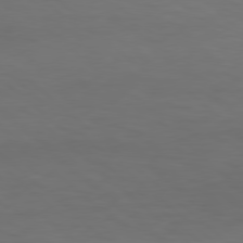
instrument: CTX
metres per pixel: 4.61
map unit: Hpe
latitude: 77.7071
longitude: -125.4048
